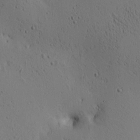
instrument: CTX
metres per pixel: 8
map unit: lAa
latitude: 6.7624
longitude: -114.3467
